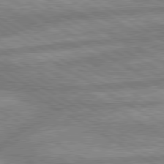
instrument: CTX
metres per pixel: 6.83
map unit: lApd
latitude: 80.0633
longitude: -167.9528
